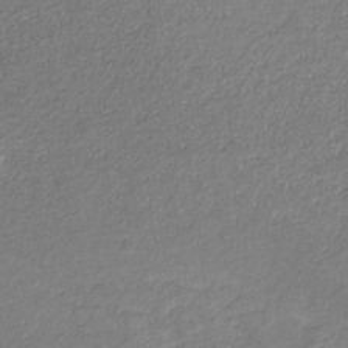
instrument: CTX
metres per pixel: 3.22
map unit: eHb
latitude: -30.8597
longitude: 66.9542
